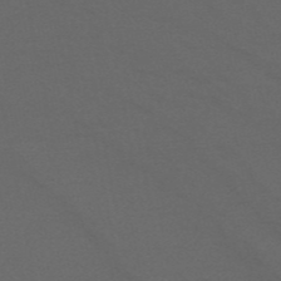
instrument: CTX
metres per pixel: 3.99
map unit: HNb
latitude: -54.9731
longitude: -41.0836
